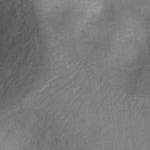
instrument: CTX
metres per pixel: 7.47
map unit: Ht
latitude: 4.2145
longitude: -29.4615
